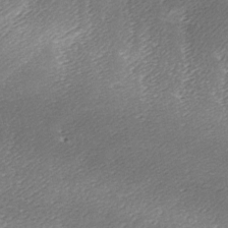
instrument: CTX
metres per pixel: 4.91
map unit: Ave
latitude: -7.1620
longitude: -123.1214
